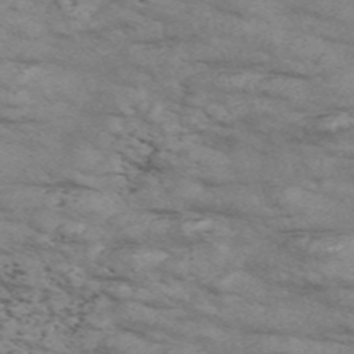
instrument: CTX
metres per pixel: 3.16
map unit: Nve
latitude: -58.1605
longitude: 54.7463
